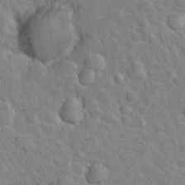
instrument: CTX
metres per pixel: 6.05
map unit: Nhu
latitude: 16.8947
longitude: -32.5168
